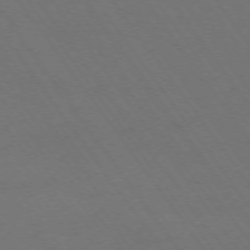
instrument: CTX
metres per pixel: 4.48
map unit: Ap
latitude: -74.7841
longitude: -70.4979
